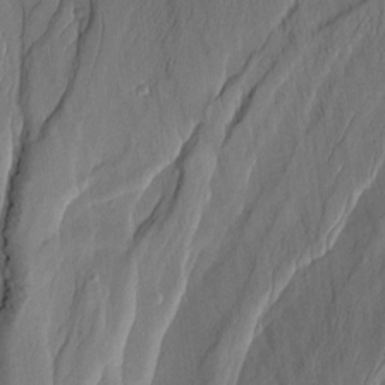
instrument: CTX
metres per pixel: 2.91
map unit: Aa
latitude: 8.5735
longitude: -131.4238
